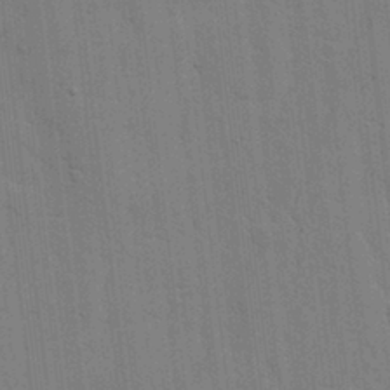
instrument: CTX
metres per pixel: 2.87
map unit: lHvf
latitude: 17.6505
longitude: -113.6127
